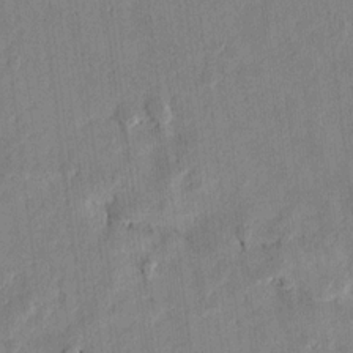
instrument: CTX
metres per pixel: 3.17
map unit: lAvf
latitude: 7.2348
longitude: 166.5196
